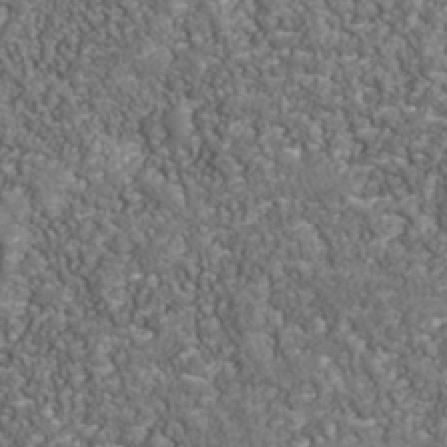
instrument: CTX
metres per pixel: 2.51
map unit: Nhu
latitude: -39.8800
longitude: -84.9892
